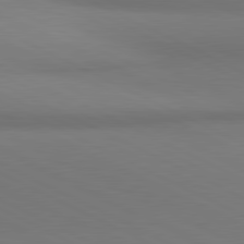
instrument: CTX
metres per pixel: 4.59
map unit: lApd
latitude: 81.1214
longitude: 145.2943
